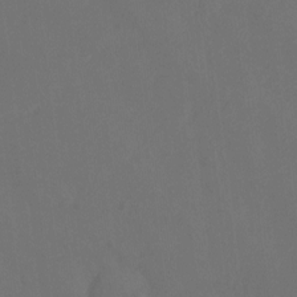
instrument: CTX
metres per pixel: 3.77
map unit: Ht
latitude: -10.1795
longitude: -35.2537
